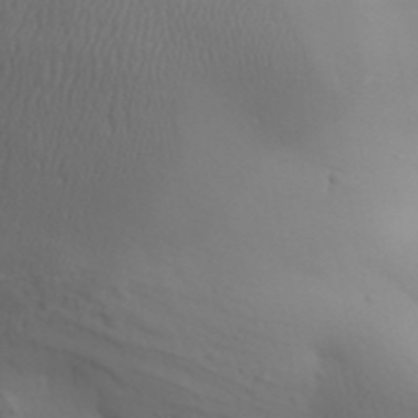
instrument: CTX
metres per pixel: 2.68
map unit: Aa
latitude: 32.1956
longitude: -143.4616
